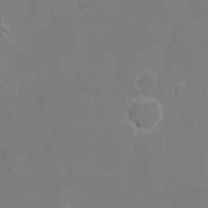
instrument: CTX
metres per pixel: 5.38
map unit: eHh
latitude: 17.6316
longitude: -72.6680
